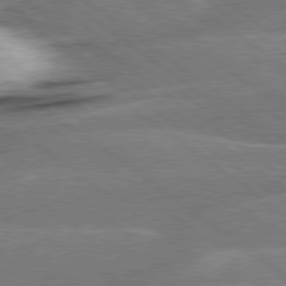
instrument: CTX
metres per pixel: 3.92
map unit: Hpe
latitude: 78.9136
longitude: -154.1200
